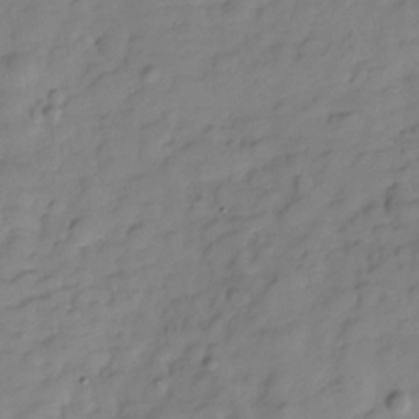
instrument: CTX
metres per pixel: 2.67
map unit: Hve
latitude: -29.6911
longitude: 91.1054
